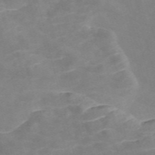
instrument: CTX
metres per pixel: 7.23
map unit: Nve
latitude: -57.9367
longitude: 59.4832
